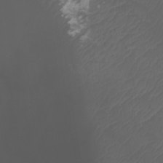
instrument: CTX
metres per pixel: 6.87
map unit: Htu
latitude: -11.3132
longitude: -74.4034
